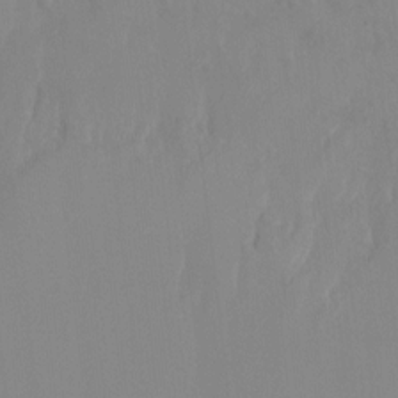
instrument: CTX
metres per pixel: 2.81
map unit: Nhu
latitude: -11.1809
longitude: -33.6883
